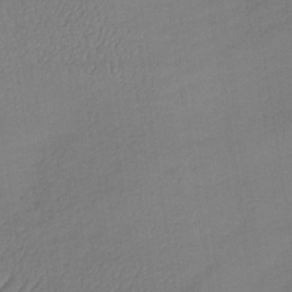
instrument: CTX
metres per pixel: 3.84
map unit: lHb
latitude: -36.7463
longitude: 69.3320
